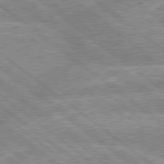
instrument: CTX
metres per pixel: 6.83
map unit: lApd
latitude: 79.1026
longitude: -156.2711
